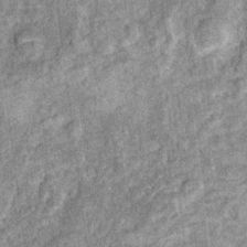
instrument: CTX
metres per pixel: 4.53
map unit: Ht
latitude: 10.0633
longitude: -38.8191
